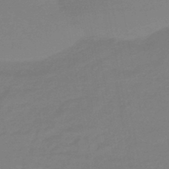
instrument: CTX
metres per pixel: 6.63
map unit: eHb
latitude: -45.9556
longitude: 88.5007
